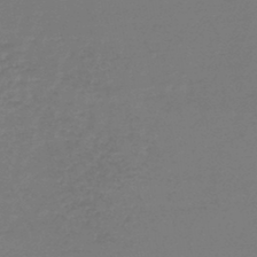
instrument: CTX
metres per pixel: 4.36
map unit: lHb
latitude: -45.7100
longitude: 69.2376
